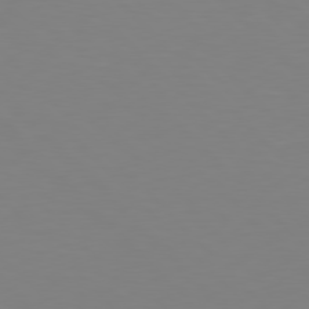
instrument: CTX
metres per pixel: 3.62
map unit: Hpe
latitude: 77.6127
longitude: -174.7435
